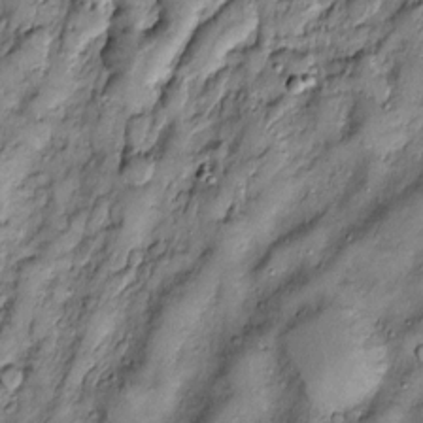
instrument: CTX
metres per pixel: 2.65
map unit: Htu
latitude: -6.1983
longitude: 159.8422
